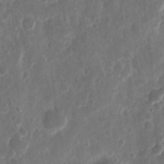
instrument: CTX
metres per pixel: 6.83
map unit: eHh
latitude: 11.9906
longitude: -73.4616
